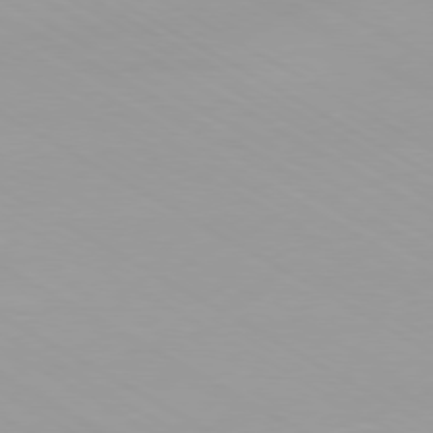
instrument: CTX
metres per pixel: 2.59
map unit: Ap
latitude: -79.9556
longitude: -103.7638
